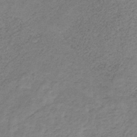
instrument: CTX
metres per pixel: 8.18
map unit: HNb
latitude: -33.1431
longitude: 58.9541
